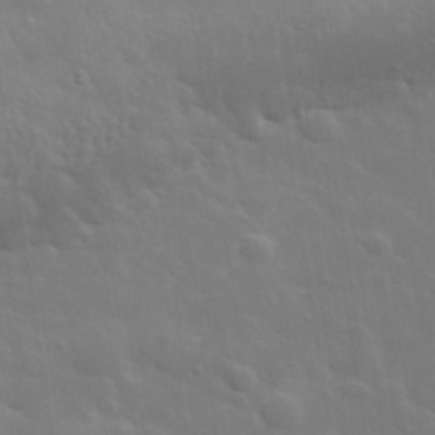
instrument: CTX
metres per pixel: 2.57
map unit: lHvf
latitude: 33.0458
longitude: -82.6112
